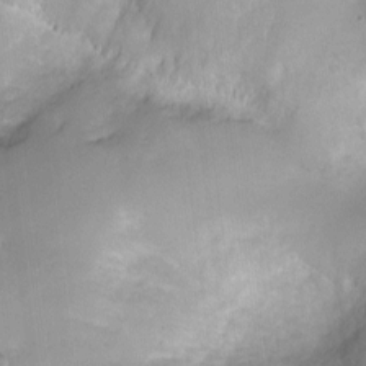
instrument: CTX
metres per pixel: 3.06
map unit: Ht
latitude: -5.6155
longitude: -20.8191
